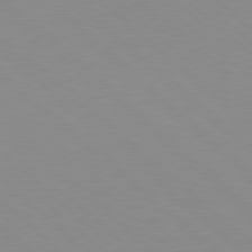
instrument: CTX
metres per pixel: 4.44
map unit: Hpe
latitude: 78.1200
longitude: -176.1200
